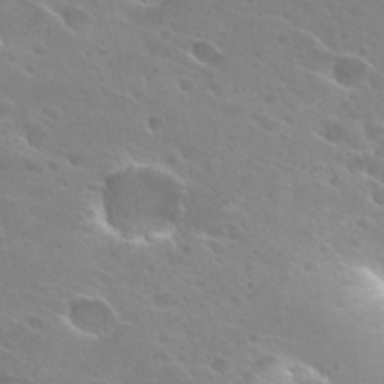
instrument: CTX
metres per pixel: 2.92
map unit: Hto
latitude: 27.8206
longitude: -40.0444
